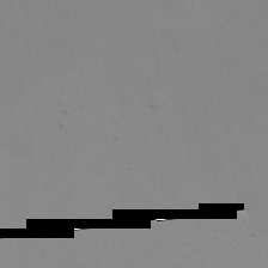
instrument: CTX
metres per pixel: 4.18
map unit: eHh
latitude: 21.9717
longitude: -65.1781
